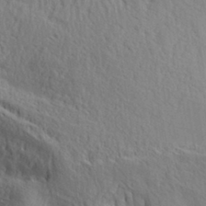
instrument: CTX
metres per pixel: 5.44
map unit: Aa
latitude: 31.8017
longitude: -142.7057
